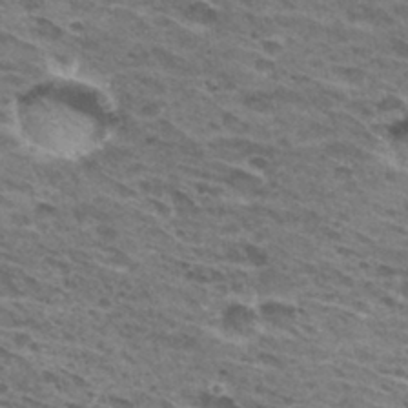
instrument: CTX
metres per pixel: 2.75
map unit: Hto
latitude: 31.9151
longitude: -46.4034
